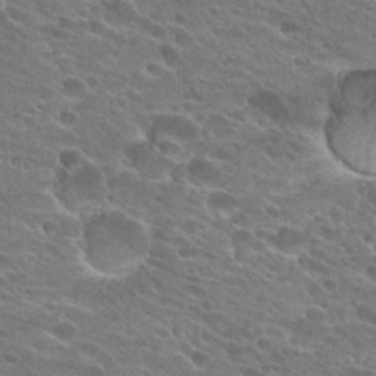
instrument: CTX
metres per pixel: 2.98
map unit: Hto
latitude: 25.1592
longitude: -43.8206
